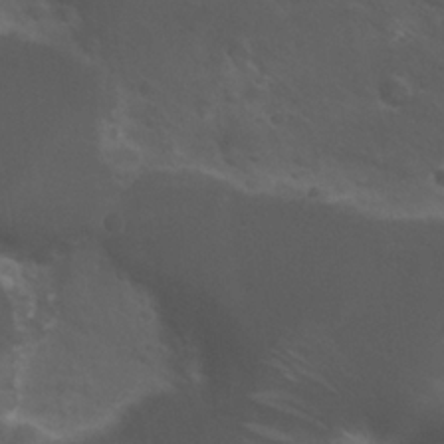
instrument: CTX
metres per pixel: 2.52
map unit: Nhu
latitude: 24.3656
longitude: -52.9703
